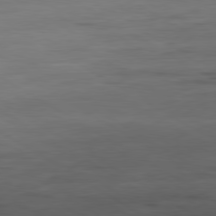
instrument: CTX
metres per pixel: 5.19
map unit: Ap
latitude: -81.0676
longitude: -79.4427
